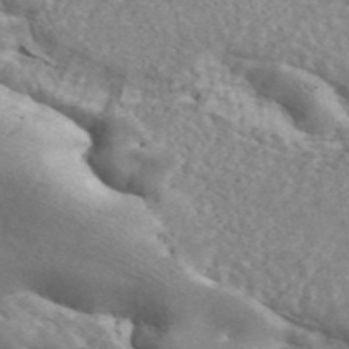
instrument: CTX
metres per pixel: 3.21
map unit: ANa
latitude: 45.6694
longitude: 27.5399
